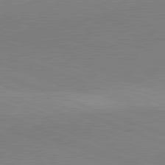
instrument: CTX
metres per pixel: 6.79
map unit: lApd
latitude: 81.8772
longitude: 136.2550
